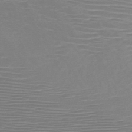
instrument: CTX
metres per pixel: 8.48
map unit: HNb
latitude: -46.8219
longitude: -41.8016
